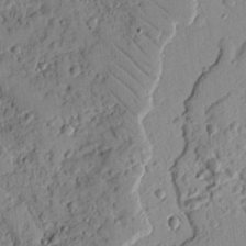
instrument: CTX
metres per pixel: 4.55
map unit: Ave
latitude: 10.0822
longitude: -101.5938
